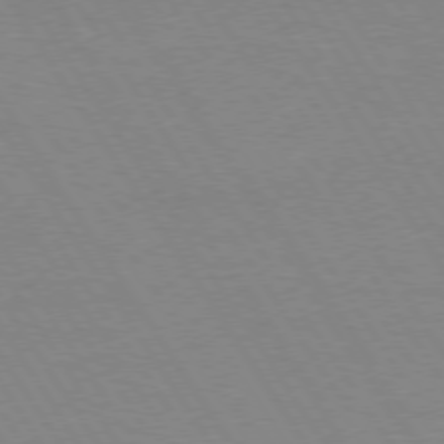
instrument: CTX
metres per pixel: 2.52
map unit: Hpe
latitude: 74.3656
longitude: -140.1011
